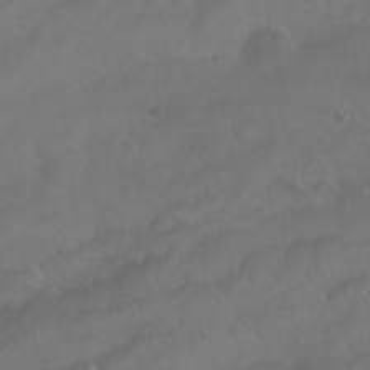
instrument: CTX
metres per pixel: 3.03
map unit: Nhu
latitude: 24.6301
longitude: -62.3656
